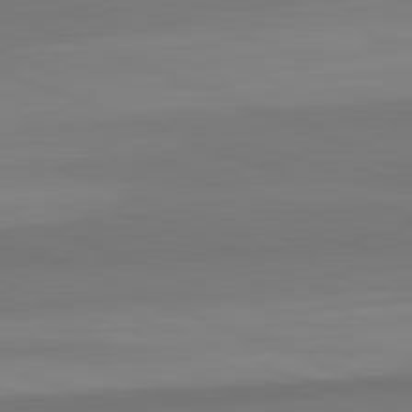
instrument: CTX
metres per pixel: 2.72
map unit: lApd
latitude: 82.4978
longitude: 177.1620
